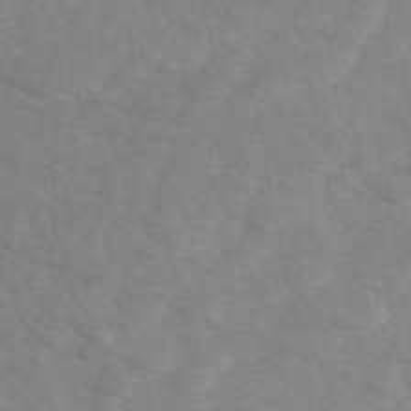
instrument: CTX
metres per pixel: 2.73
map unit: eAb
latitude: 48.8569
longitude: 119.4265
